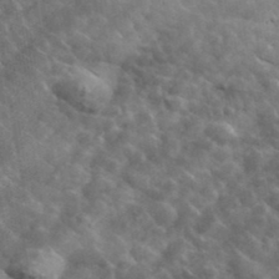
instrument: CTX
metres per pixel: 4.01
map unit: lHvf
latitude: 37.3104
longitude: -90.4979
